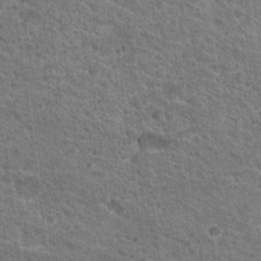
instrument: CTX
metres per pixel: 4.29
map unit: Hto
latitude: 19.4237
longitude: -33.9528
